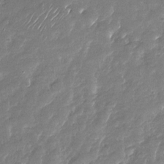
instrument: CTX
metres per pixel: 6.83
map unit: Nhu
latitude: -27.6532
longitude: -62.1767
